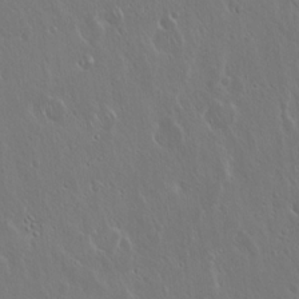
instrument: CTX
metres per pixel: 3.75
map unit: Hto
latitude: 17.7450
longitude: -56.8002
